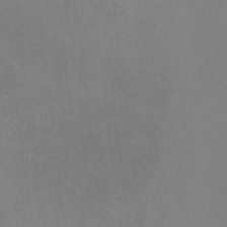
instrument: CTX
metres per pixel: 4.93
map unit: lHvf
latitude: -8.9919
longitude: -100.6302
